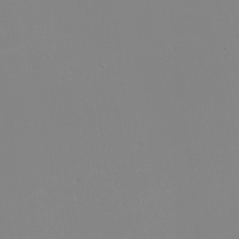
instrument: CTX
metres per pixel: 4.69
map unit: eHh
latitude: -5.7099
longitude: -86.6679
